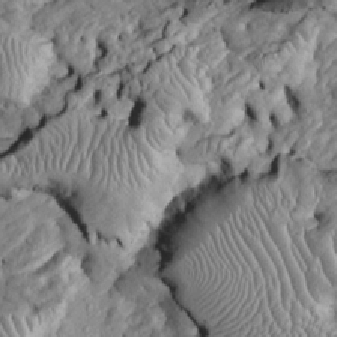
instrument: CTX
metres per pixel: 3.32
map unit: Htu
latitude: -5.6344
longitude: 157.1431
